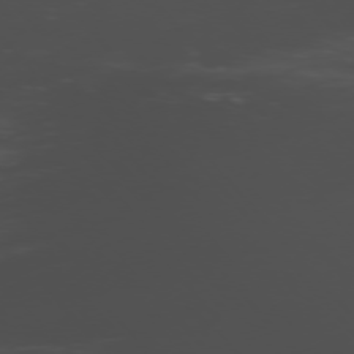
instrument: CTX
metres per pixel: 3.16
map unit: Ap
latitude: -76.4440
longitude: -66.4790
